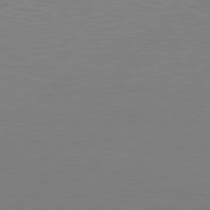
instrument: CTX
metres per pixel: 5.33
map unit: Hpe
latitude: 78.2334
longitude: -121.8584
